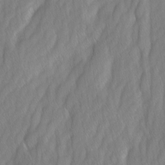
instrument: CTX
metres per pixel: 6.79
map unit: Ave
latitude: -0.9164
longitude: -113.4993
